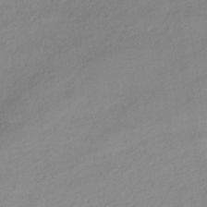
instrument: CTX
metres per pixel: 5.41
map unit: HNhu
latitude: -40.9353
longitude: 94.9730
